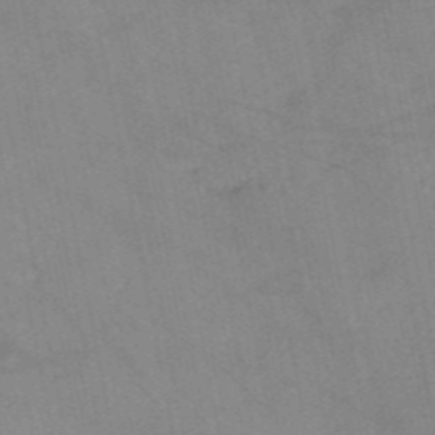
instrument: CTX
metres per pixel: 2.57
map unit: HNb
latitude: -52.8597
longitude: -49.9528
